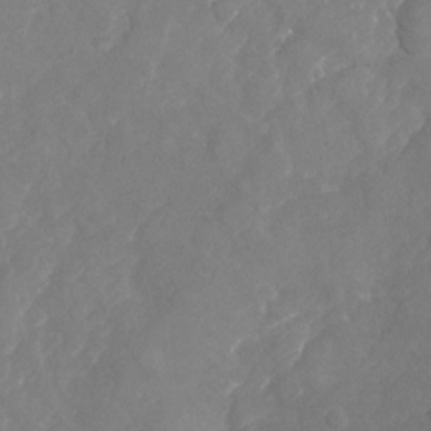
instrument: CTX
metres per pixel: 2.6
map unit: Nhu
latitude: -23.9367
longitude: -57.1592
